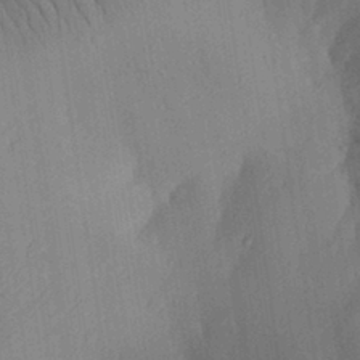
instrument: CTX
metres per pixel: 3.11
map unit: Aa
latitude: 29.5371
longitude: -144.2900
